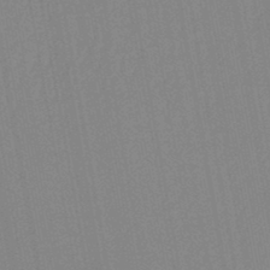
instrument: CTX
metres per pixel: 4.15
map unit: lHb
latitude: -44.6707
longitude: 63.3131
